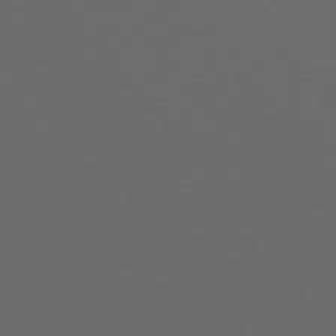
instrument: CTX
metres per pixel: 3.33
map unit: Ap
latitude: -75.6911
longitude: -68.4412
